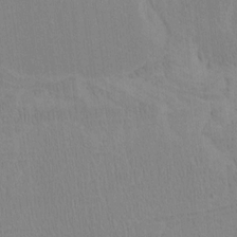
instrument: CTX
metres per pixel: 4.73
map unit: Htu
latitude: -6.7274
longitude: -70.2711
